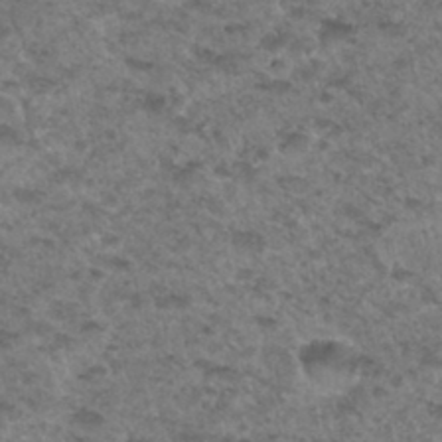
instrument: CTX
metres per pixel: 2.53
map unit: Hto
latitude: 33.1781
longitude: -48.6490
